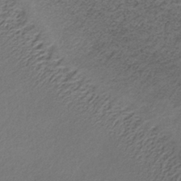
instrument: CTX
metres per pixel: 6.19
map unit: lHb
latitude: -35.1809
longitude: 61.5588
